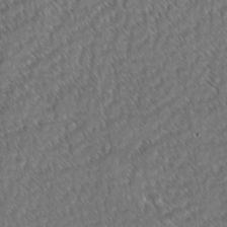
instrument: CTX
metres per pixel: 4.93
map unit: lAvf
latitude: -3.2753
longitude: -114.3467
